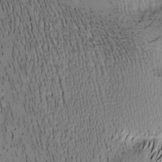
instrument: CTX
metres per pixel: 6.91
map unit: Nhu
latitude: -6.1794
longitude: -152.7624
